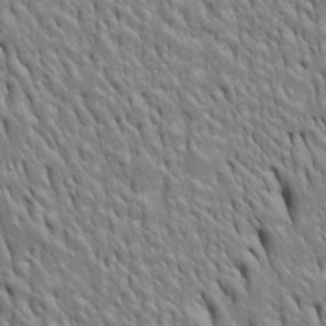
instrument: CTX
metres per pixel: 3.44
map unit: Htu
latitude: -4.4629
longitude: 151.2375
